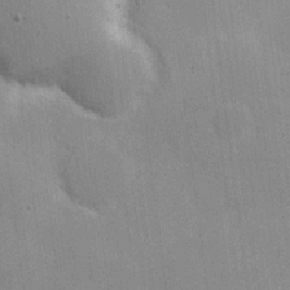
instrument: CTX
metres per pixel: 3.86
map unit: Hve
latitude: 18.4601
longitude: 151.3132
